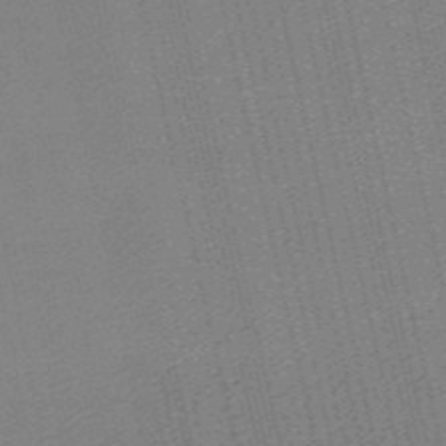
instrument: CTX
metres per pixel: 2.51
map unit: lHb
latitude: -46.8597
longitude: 59.0675
